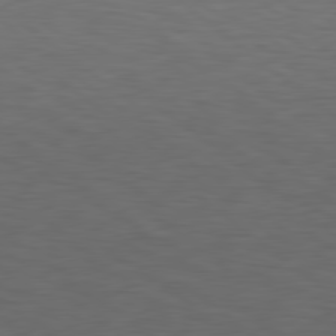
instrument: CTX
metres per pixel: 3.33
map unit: Hpe
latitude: 78.8758
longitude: -162.4601
